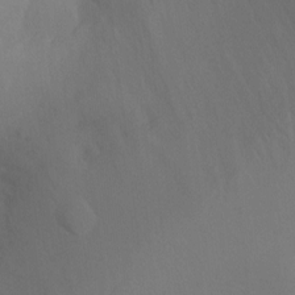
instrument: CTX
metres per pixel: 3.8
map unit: Nhu
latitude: -11.1053
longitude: -33.7261
